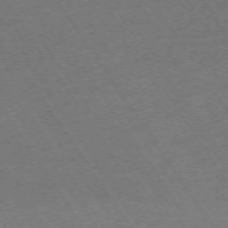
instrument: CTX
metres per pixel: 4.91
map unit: Ap
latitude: -73.1620
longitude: -71.1025
